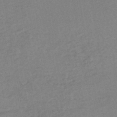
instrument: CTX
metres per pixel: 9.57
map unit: HNhu
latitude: -48.3684
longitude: 99.5966
